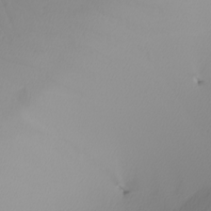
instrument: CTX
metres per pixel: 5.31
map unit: Nhu
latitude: -7.0297
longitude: -94.4412
